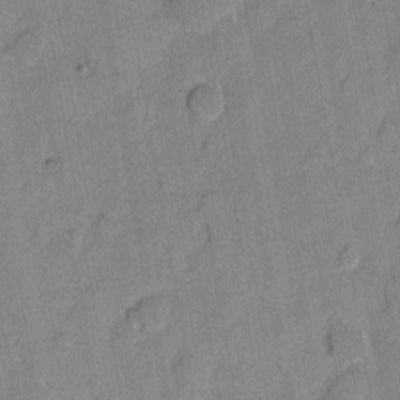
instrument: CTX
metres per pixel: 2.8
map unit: eHh
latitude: 7.8394
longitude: -66.4034
